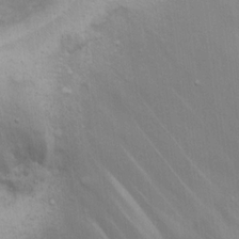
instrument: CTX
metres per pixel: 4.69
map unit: eHh
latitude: 17.0270
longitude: -62.9136
